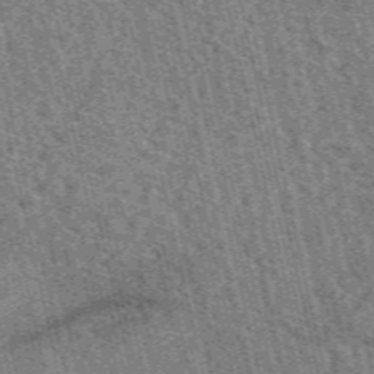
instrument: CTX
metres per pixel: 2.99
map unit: eAb
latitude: 51.6316
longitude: 114.0850
